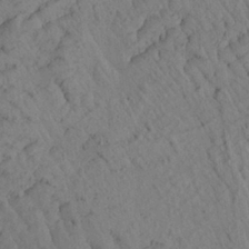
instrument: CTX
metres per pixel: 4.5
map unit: Aa
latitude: 26.8191
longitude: -142.6680
